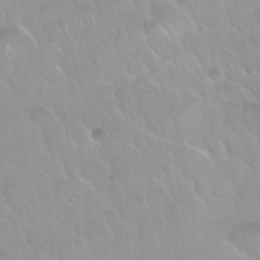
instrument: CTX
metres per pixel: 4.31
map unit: Nhu
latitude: 30.1200
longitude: -54.8947
